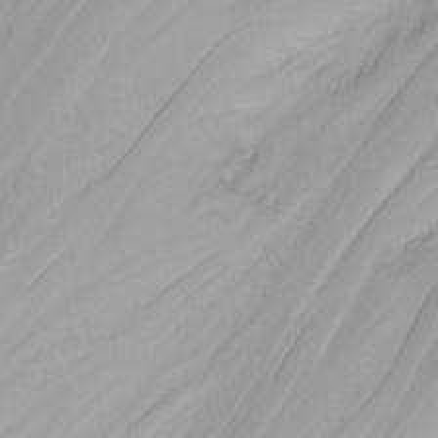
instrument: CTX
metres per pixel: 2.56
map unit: Nhu
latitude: -0.5763
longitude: -74.6868
